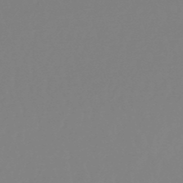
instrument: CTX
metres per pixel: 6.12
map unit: eHb
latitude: -49.7100
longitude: 68.4440
